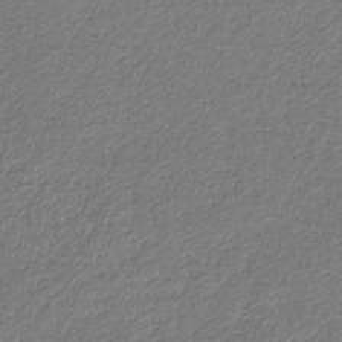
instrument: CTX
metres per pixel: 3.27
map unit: eHb
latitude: -31.2565
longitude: 69.5966
